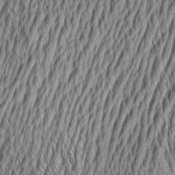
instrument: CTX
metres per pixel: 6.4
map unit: Aa
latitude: 6.9703
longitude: -129.6316
